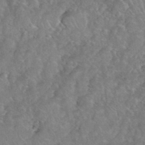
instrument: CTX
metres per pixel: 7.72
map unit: eHh
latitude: 39.8394
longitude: -58.6113
